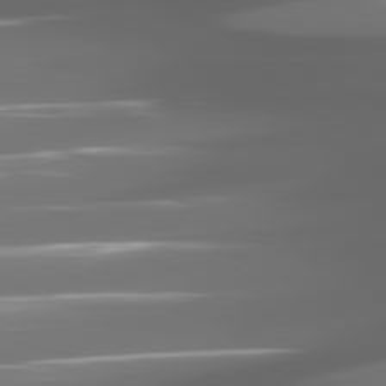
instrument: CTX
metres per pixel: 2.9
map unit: lApd
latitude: 81.0080
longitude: -140.6112
